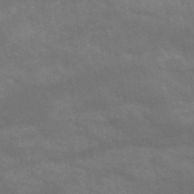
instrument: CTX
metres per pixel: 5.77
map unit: HNb
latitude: -52.7085
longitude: -41.7260
